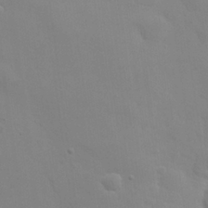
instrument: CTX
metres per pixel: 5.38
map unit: eHh
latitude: 25.3859
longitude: -65.6127
